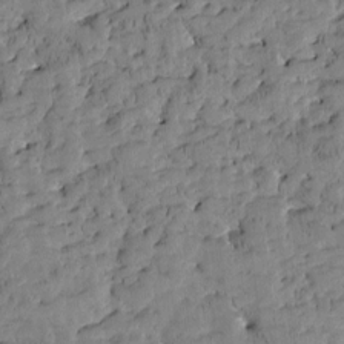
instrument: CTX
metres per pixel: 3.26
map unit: Htu
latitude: -3.5966
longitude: 175.5966
